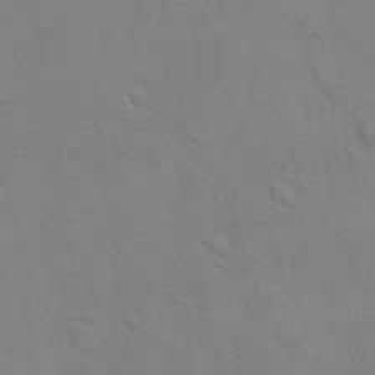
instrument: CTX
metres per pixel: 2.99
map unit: eHh
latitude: 16.1956
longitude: -66.5734
